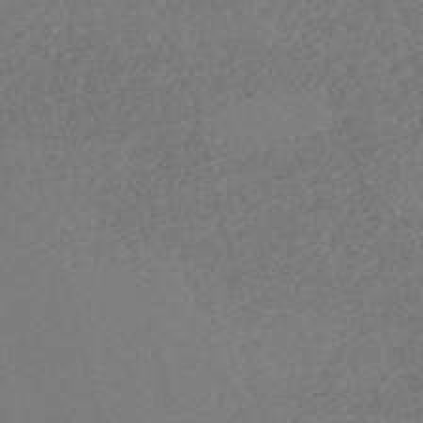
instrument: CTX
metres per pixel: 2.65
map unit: eHh
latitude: -54.8219
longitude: -89.1970
